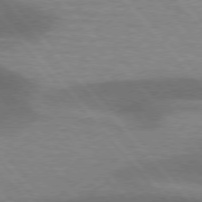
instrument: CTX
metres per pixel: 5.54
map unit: lApd
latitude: 76.2333
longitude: -62.2523
